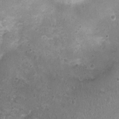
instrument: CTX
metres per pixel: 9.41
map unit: Nhu
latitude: 1.4048
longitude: -15.5372
